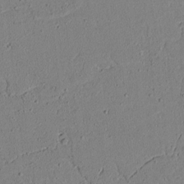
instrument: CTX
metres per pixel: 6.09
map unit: lAvf
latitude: 4.9325
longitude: 167.8800
